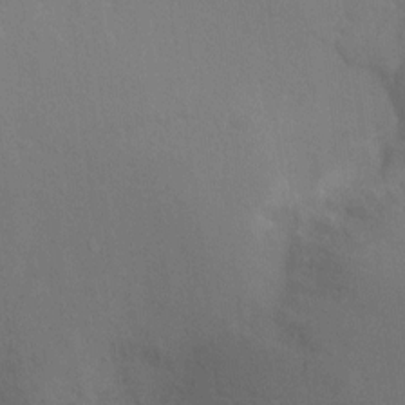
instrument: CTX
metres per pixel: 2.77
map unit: Ht
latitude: -8.4251
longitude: -32.8191
